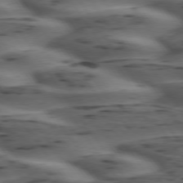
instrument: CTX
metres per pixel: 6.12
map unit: lApd
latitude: 74.8569
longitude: -70.1200
